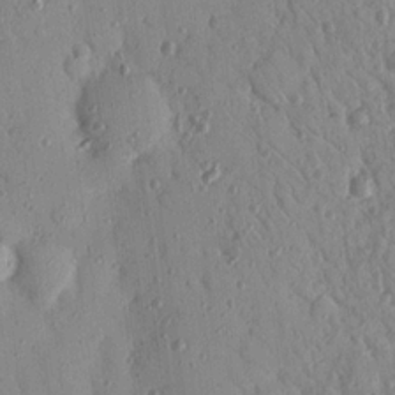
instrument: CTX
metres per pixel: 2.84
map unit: Nhu
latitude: 18.5168
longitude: -78.0822
